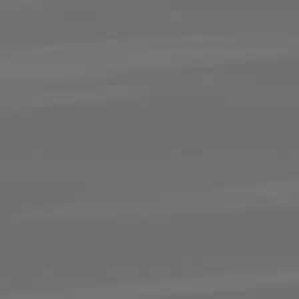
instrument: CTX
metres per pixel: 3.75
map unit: lApd
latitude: 82.4034
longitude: -166.7057
